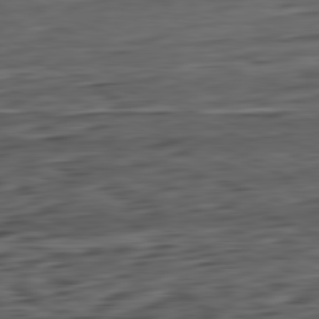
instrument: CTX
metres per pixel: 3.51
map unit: Ap
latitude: -82.1606
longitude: -77.9528
